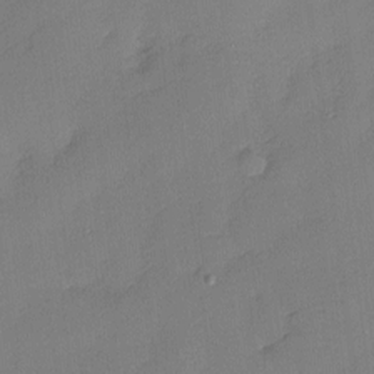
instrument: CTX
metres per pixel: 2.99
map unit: Nhu
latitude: 1.5182
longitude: -75.3104
